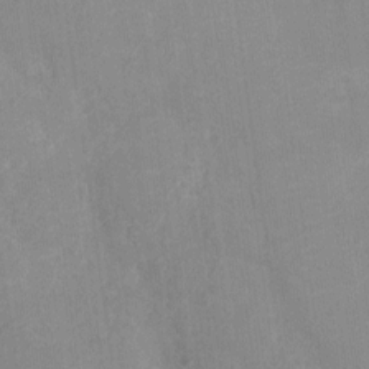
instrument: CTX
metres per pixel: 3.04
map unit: Ht
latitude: -4.9919
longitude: -15.2726
